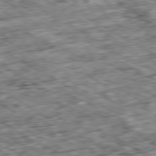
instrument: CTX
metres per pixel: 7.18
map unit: Ap
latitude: -80.2740
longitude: -89.8773
